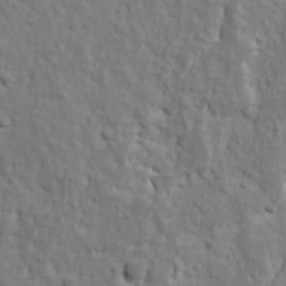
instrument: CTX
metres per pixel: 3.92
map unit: Ave
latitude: 11.5749
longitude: -104.4034
